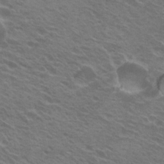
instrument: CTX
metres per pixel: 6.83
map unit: Hto
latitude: 22.8002
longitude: -31.1404
